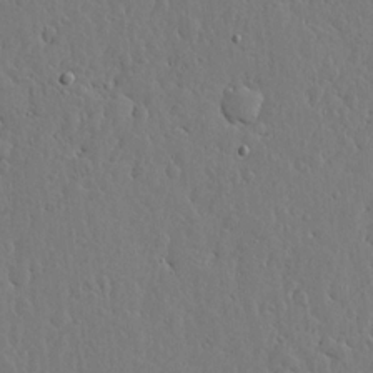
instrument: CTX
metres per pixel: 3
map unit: lHvf
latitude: 17.8961
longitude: -114.3845
